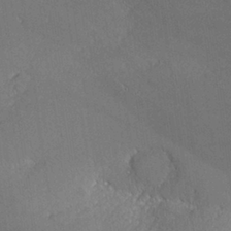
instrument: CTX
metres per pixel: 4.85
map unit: lHvf
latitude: 26.7624
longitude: 140.8219
